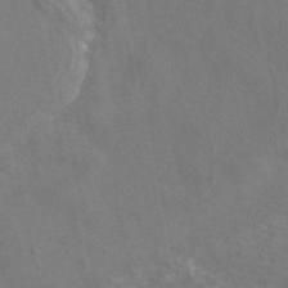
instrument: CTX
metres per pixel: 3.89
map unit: eAb
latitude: 46.5735
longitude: 116.1983
